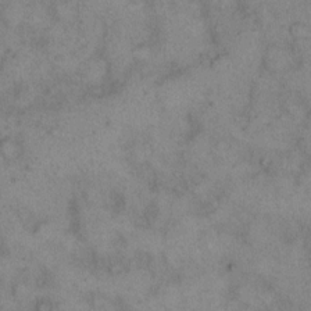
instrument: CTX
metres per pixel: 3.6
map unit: eHh
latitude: 14.8758
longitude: -63.6316
